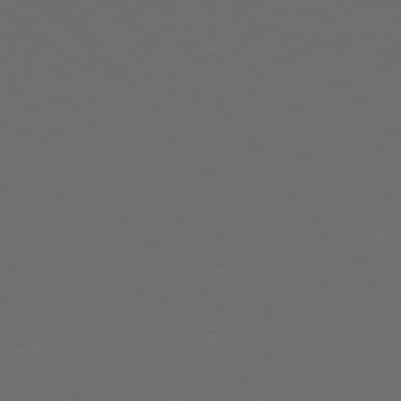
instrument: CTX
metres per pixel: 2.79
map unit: Hpe
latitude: 77.2537
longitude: -166.3656
